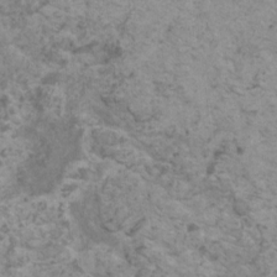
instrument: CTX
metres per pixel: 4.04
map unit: HNhu
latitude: 1.0836
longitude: 3.4454
